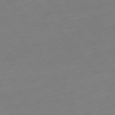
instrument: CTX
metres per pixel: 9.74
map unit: Hpe
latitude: -75.9367
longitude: -15.1781
